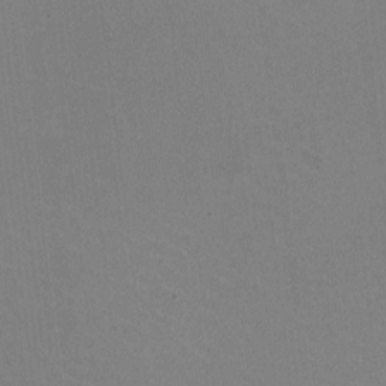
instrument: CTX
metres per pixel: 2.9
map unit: HNhu
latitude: -2.0472
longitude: -3.0458
